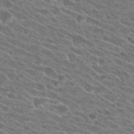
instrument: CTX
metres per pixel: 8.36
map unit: Hto
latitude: 26.4223
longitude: -42.1767
